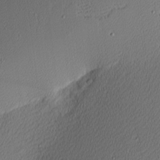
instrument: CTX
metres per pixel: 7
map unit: Nhu
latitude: 1.1592
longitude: -77.5749
